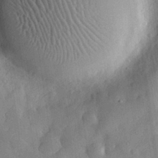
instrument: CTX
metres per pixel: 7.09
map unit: eHh
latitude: 30.1011
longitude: -76.0822
